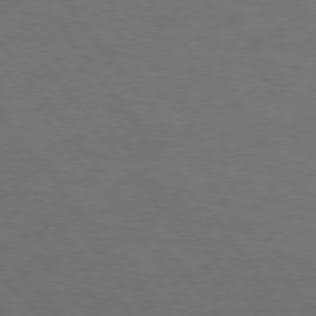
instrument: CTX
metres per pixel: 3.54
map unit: Hpe
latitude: 75.1025
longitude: -131.1404
